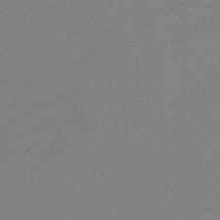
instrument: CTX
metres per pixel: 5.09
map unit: lHb
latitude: -45.1809
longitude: 73.6911
